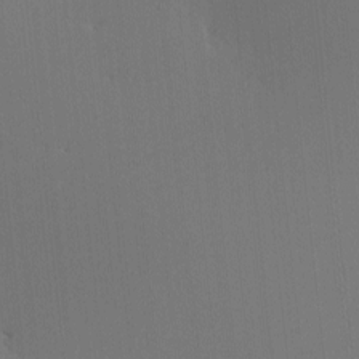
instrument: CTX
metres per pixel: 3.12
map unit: lHvf
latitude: -10.5007
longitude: -103.5749
